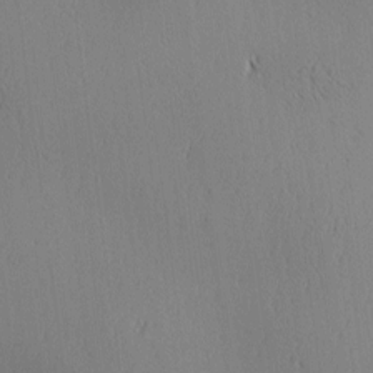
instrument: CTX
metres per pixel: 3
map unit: lAa
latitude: 1.6505
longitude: -116.8380
